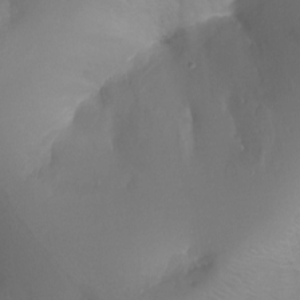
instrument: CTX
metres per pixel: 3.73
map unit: Ht
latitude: -16.8786
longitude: -43.7639
